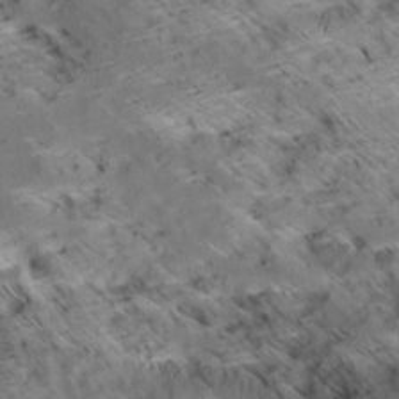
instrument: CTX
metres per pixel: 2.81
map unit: Aa
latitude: 9.1970
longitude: -141.5182
